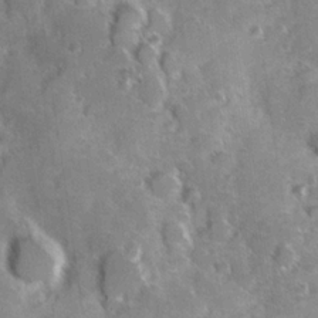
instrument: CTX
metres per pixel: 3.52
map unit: Hve
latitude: 24.1577
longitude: 147.0297
